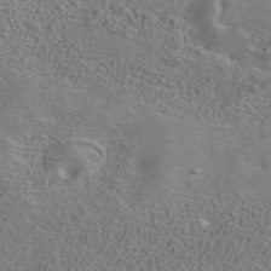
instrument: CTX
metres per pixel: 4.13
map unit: ANa
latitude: 39.9717
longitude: 21.3698
